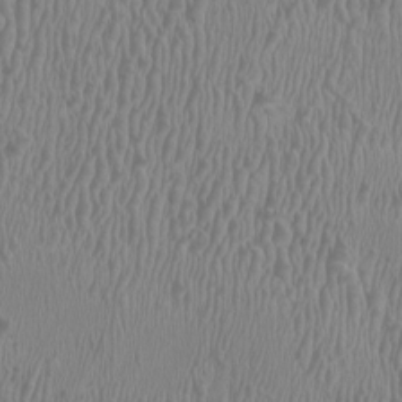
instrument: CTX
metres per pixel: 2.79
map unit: HNhu
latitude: 1.9339
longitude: -1.9528
